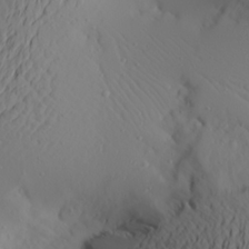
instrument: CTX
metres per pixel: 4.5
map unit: Aa
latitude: 22.6112
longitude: -145.8961
